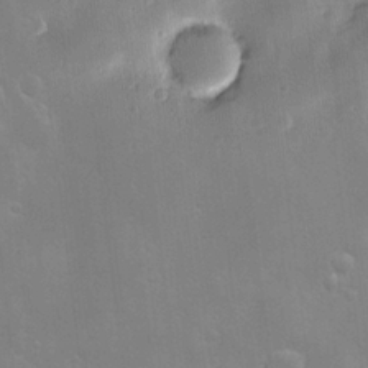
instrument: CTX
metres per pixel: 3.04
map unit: Hve
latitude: -10.1795
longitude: 174.2361
